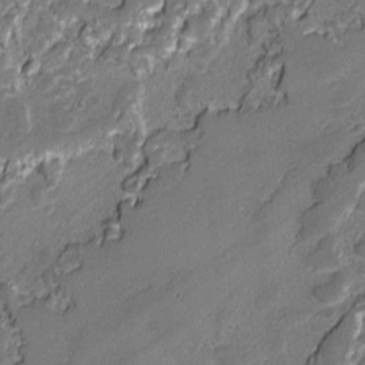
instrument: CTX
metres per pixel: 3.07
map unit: lAvf
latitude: -0.8786
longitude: -108.8191
